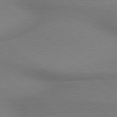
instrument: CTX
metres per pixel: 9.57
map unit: lApd
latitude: 79.1214
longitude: 179.8611
